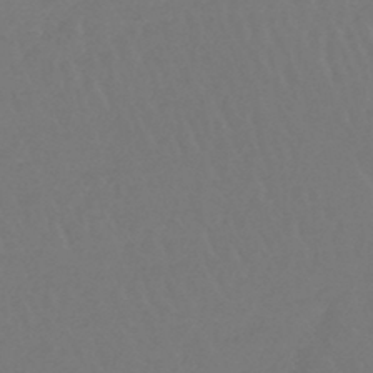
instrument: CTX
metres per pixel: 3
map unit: lHb
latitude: -45.3321
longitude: 69.3698
